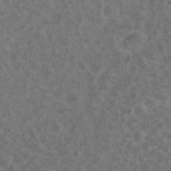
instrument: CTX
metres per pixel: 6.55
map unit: eHh
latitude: 35.1403
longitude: -60.7057
